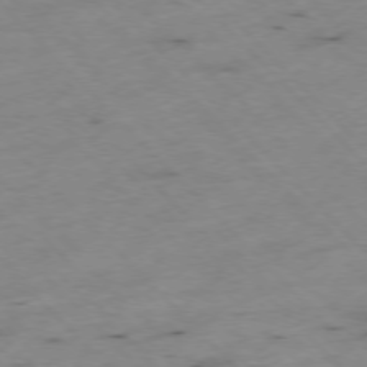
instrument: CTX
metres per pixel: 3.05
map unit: Ap
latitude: -77.0486
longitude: -60.2711
